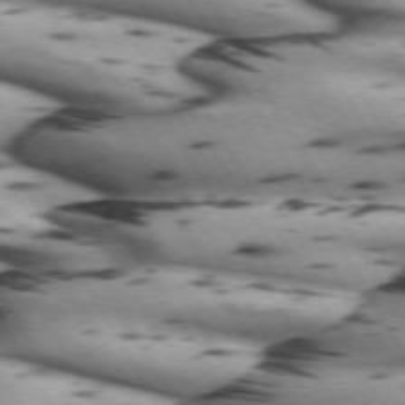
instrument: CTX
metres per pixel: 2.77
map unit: lApd
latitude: 71.6883
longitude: -52.3845
